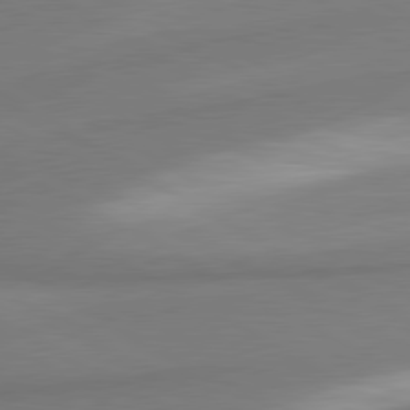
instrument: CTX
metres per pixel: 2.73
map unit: lApd
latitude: 80.2522
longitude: 176.9164
